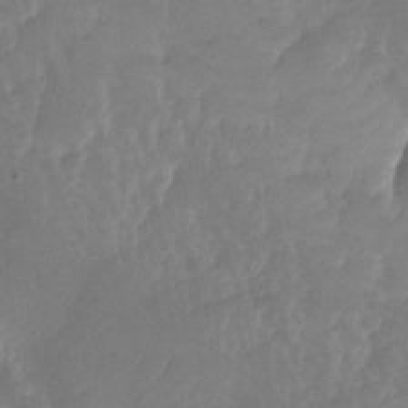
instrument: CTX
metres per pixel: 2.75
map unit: Nhu
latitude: -27.2564
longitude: -71.7072
